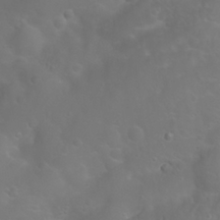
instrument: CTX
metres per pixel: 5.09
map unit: Nhu
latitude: 23.9906
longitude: -61.6316
